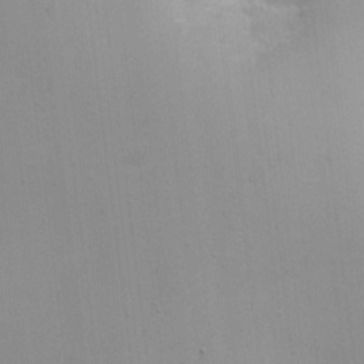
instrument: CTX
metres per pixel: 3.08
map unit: Nhu
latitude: 1.8583
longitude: -16.8380
